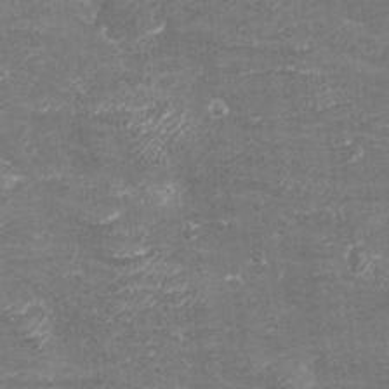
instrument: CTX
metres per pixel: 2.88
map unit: eHh
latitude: -3.8233
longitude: -75.2915
